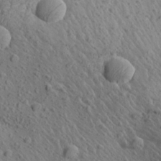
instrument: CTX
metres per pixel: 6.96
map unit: Aa
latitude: 27.0459
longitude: -142.2334
